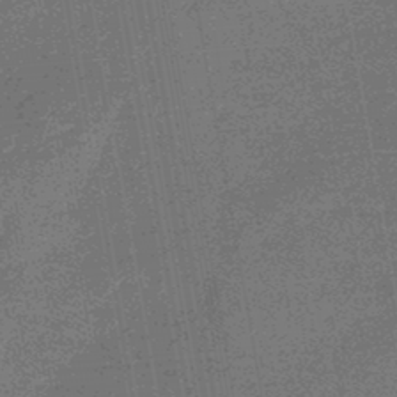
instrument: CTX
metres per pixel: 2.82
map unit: eHb
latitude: -45.3510
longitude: 87.1242
